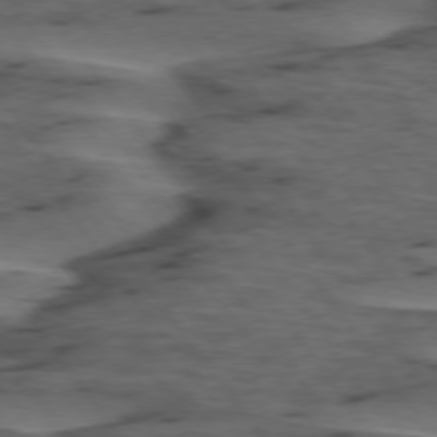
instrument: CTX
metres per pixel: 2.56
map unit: lApd
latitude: 75.7072
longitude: -70.5168
